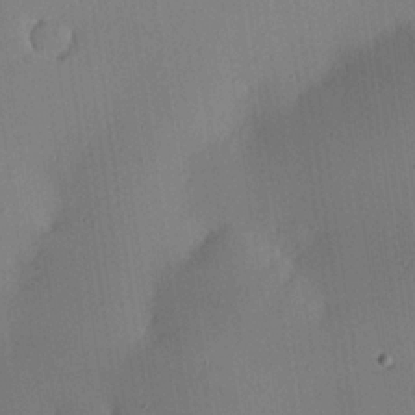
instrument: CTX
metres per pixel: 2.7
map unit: eHh
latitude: 23.8016
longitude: -91.1592
